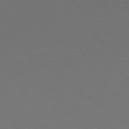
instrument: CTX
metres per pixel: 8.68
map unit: Ap
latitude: -79.1053
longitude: -56.1199
